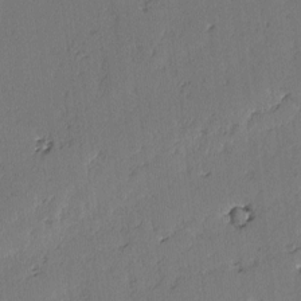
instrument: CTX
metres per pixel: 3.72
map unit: lAvf
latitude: -3.1242
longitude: -106.8380
